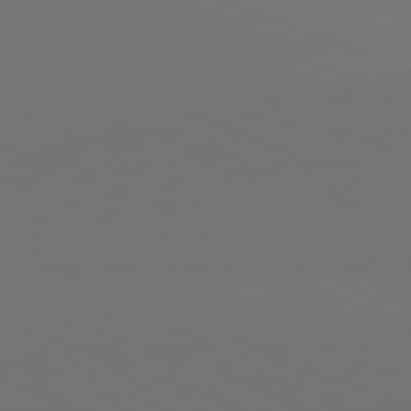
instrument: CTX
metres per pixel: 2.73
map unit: lApd
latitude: 81.7827
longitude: 146.8786
